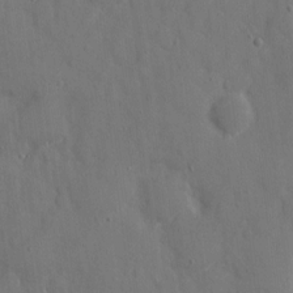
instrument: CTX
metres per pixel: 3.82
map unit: eHh
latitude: 7.9339
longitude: -68.6113
